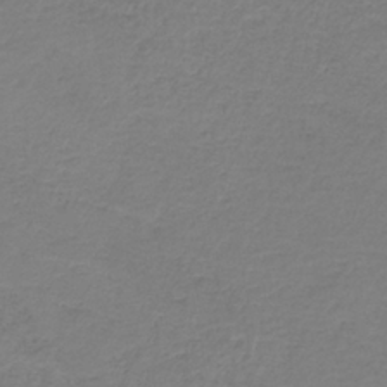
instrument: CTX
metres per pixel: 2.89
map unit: HNb
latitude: -35.0108
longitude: 53.3698
